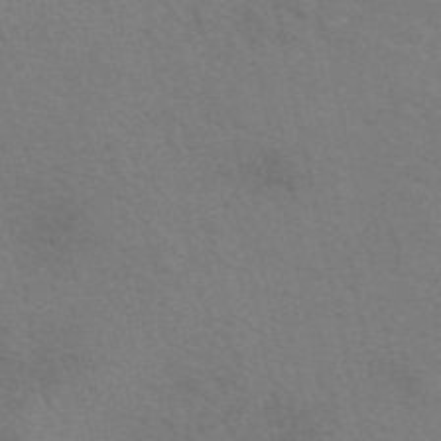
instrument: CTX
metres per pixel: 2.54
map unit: eAb
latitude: 50.9702
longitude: 111.0864
